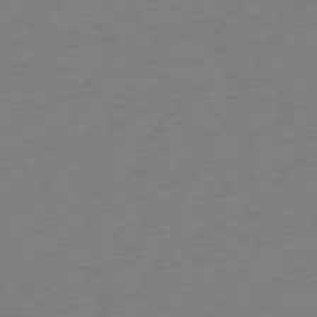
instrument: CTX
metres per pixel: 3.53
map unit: Ap
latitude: -75.5022
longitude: -65.1592
